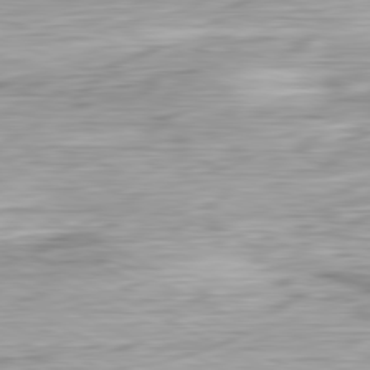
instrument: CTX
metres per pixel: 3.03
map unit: Ap
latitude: -81.6533
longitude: -67.5182
